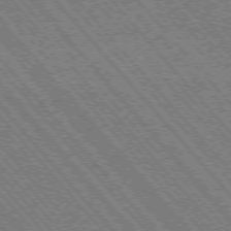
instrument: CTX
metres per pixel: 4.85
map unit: Hpe
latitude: -75.8801
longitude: -16.0255
